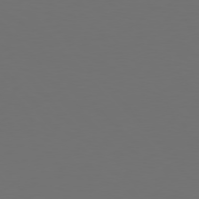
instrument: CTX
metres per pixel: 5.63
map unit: Hpe
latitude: 76.5923
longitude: -169.6316
